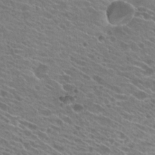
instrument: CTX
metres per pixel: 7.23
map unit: Hto
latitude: 24.9324
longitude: -42.8569
